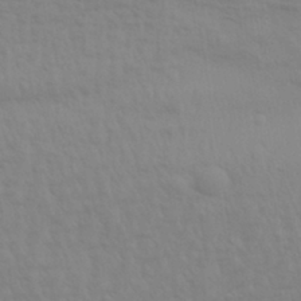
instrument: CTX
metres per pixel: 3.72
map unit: Aa
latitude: 31.1215
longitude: -135.6505
